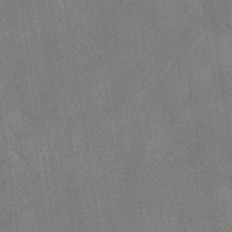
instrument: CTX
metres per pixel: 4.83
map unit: HNhu
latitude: -40.3495
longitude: 95.9178
